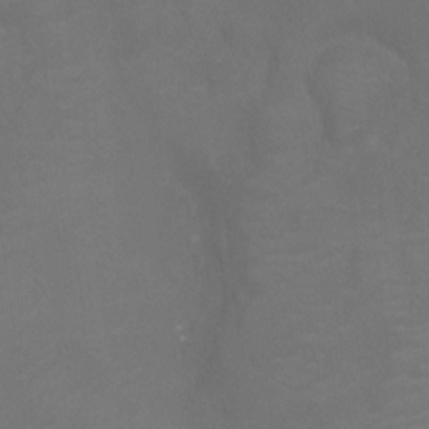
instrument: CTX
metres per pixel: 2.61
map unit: Nhu
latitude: -10.6708
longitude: -20.6491
